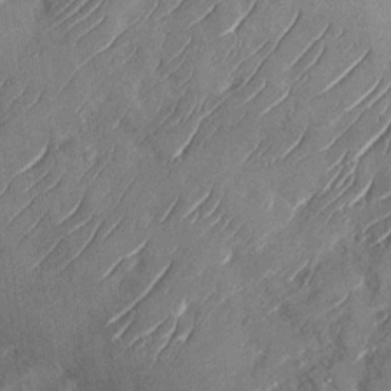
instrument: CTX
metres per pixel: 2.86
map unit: Nhu
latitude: -29.5210
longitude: -72.6869
